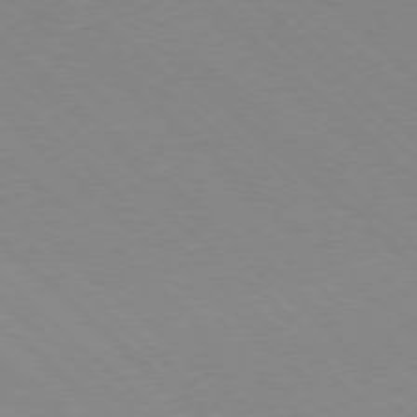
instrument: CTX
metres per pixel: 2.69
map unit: Hpe
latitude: -78.4440
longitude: 13.3510
